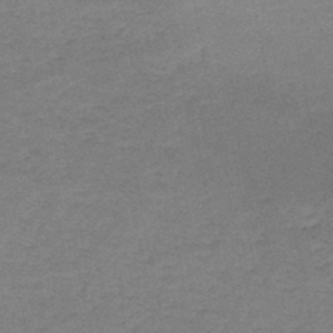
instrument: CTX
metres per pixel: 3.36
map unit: HNb
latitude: -47.0297
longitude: -36.1578
